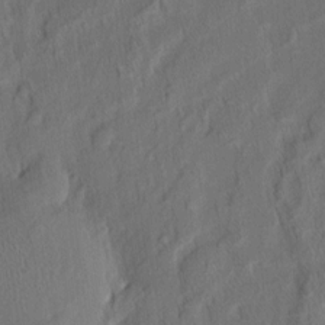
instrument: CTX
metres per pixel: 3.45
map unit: eHh
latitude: 5.7827
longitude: -76.9891
